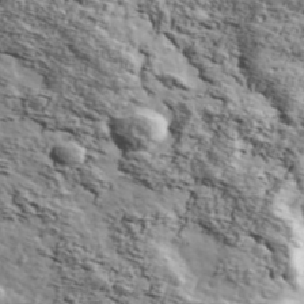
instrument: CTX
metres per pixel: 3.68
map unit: Ave
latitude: 42.2334
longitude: -110.0822
